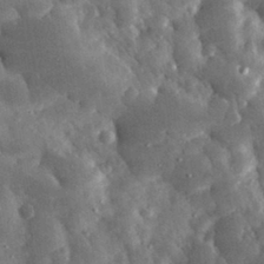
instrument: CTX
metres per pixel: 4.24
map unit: eHh
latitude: 31.8962
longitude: -69.8395
